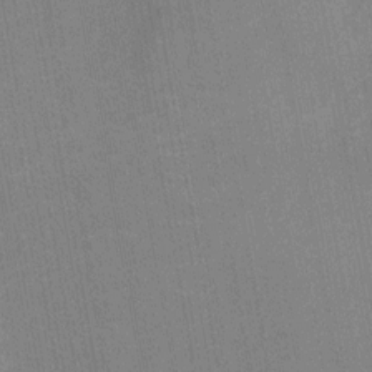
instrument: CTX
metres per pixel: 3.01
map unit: Nhu
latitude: -11.6533
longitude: -21.9528
